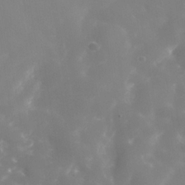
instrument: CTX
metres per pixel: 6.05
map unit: Nhe
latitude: -36.1416
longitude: -90.8947
